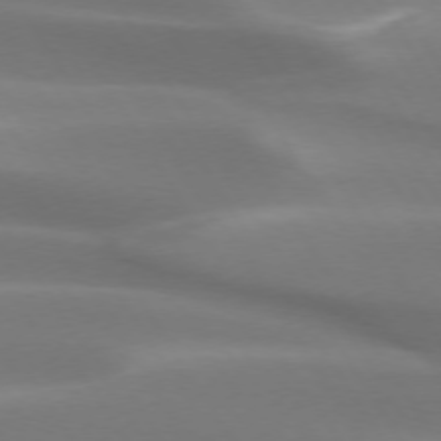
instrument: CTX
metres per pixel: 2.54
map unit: lApd
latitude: 73.4049
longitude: -50.5545
